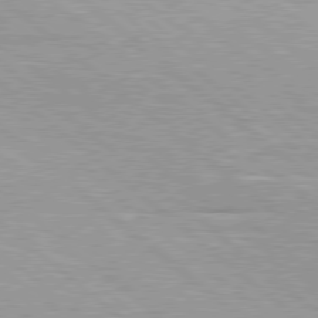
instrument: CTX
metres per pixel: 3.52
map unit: Hpe
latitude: 78.5546
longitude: -140.5356
